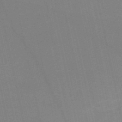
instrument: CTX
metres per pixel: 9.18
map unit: HNb
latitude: -52.6896
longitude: -47.2537
